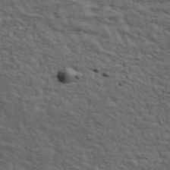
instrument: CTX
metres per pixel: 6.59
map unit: ANa
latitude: 47.8017
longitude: -82.9702
